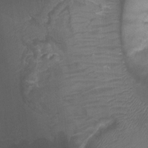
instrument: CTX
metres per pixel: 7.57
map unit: Ht
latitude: -1.5211
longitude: -20.3845
